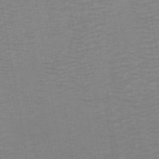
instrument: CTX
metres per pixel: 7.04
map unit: ANa
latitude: 44.5168
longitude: 27.8611
